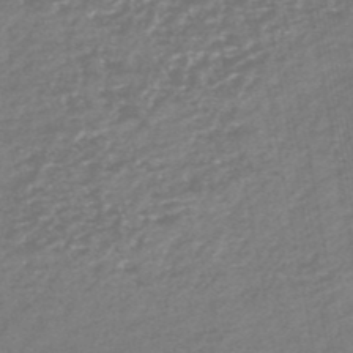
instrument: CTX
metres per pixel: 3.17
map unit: HNb
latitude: -49.0676
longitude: 58.4817
